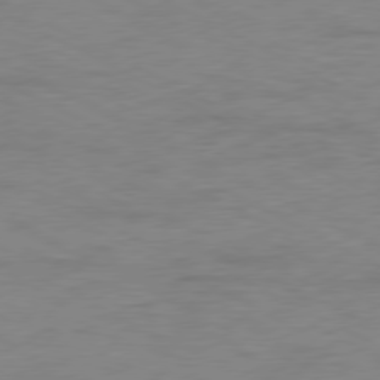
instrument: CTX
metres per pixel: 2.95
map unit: Ap
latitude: -76.9542
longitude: -74.6868
